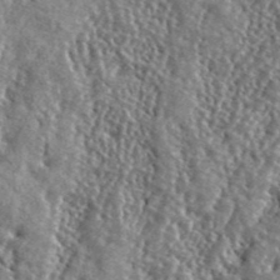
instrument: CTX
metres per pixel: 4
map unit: lHvf
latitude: 42.3089
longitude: -89.5183
